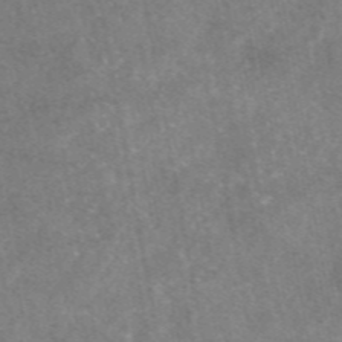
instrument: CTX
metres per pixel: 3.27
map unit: eAb
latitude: 47.4049
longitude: 122.7841
